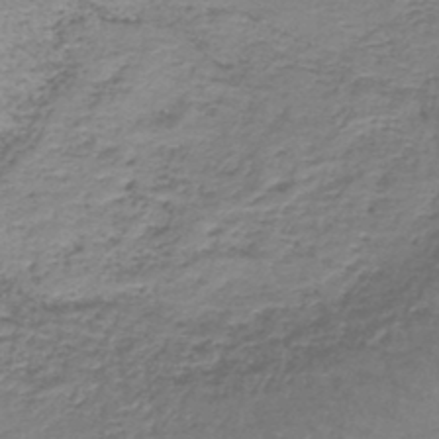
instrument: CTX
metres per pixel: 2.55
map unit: lHb
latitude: -42.6896
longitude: 58.9541
